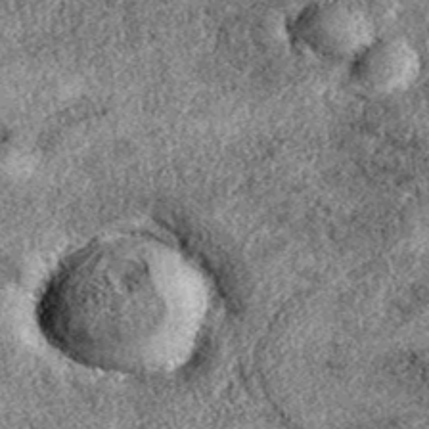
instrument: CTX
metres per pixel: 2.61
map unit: eAb
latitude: 38.6112
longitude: 106.2928
